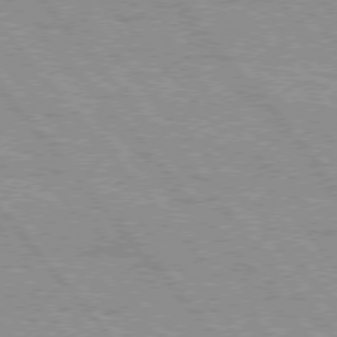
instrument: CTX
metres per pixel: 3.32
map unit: Hpe
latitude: 75.7639
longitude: -150.2711
